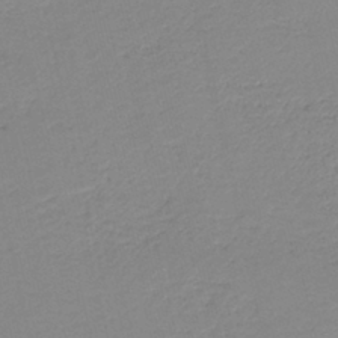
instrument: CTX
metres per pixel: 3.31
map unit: HNb
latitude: -40.7274
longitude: 50.3117
